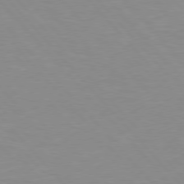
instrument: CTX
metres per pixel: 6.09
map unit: Hpe
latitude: 76.1577
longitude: -155.4048
